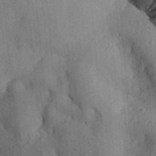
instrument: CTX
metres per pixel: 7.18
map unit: Aa
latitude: 29.3670
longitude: -138.8002
